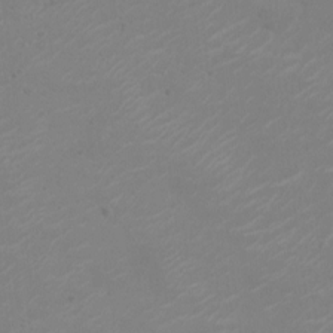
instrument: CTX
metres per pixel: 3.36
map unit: Nhu
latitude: -10.5763
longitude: -20.4223
